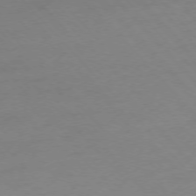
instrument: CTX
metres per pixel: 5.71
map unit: Ap
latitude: -76.2739
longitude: -80.5357
